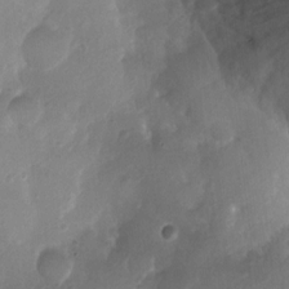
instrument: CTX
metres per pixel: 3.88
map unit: Nhu
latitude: 5.2537
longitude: -18.4601
